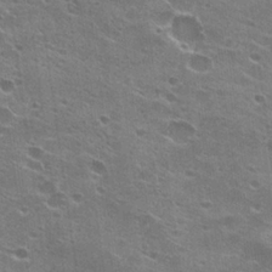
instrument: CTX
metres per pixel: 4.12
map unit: Hto
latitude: 23.6127
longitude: -42.3089
